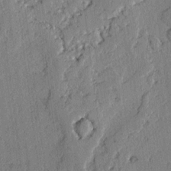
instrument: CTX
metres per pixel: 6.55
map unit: lAvf
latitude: -2.5951
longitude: -108.0444
